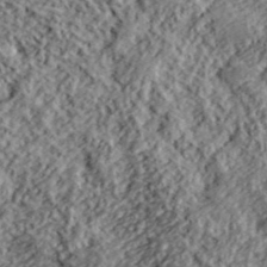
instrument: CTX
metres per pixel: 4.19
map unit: lHvf
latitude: 40.2522
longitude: -88.0444
